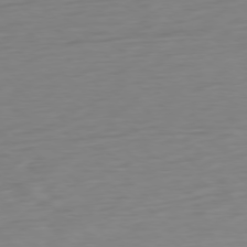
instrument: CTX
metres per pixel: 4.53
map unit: Ap
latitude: -77.5021
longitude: -78.3845
